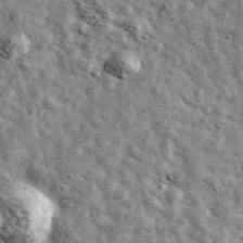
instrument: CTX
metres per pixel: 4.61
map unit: Ave
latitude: 42.9136
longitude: -107.7828
